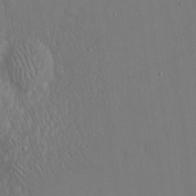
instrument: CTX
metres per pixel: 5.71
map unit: eHh
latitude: 15.7828
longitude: -70.9325
